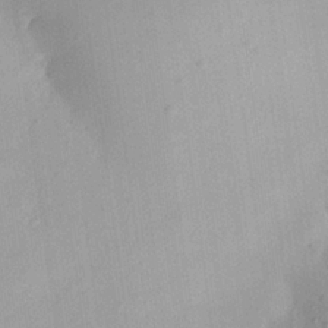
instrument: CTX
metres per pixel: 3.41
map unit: Aa
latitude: 21.7261
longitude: -146.8947
